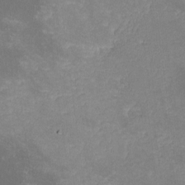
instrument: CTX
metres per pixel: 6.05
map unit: lHvf
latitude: -13.6722
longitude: -102.3656
